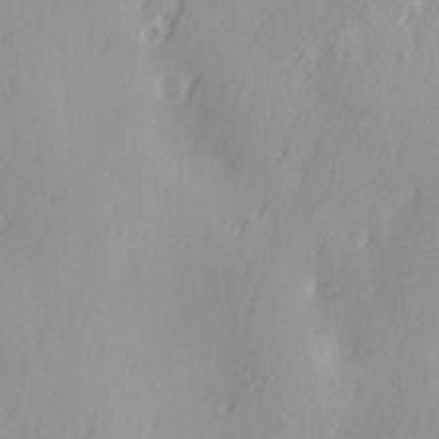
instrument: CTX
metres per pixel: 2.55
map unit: Ave
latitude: 2.9513
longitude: -111.9528
